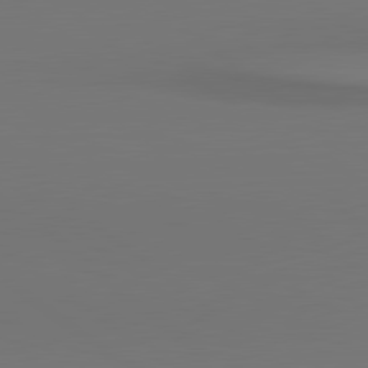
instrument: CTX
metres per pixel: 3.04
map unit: lApd
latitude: 80.8002
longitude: 154.2929
